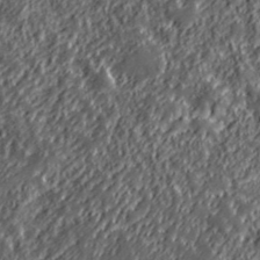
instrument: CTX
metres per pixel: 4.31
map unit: lHvf
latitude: 39.4804
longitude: -88.6113
